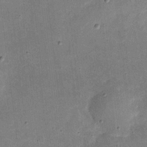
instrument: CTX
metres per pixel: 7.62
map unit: eHh
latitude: 4.8569
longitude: -71.0269
